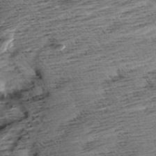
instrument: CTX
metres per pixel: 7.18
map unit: Aa
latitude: 8.1389
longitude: -140.0444
